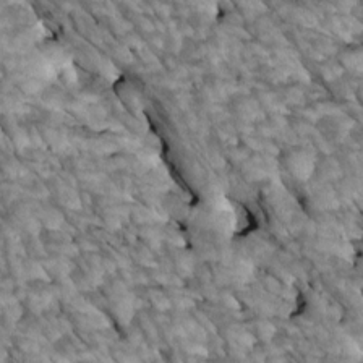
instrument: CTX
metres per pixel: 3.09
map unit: Htu
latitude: 1.7260
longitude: 143.6910
